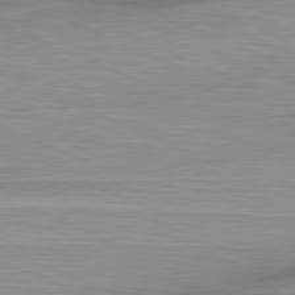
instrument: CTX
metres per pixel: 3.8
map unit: lApd
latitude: 81.5560
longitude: 138.1606
